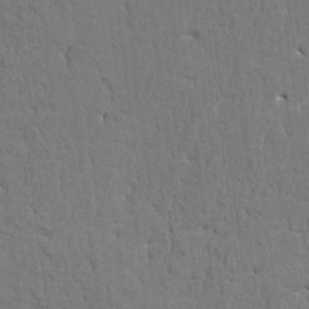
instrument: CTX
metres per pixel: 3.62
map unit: HNhu
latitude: 7.2159
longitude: -4.7057
